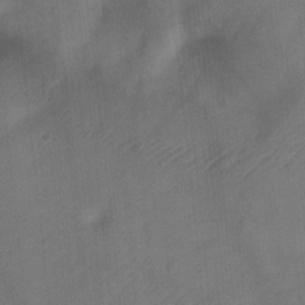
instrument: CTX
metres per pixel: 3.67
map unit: Ht
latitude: 0.4979
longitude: -34.6679
